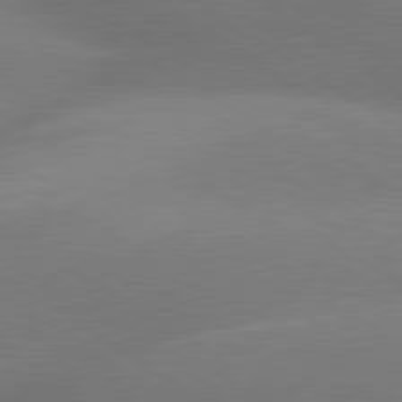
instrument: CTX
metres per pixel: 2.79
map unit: lApd
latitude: 80.1389
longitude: -148.9514
